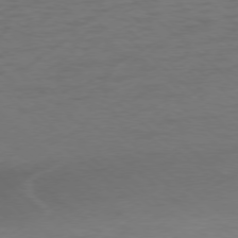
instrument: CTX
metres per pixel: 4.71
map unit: Ap
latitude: -77.3888
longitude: -76.2333
